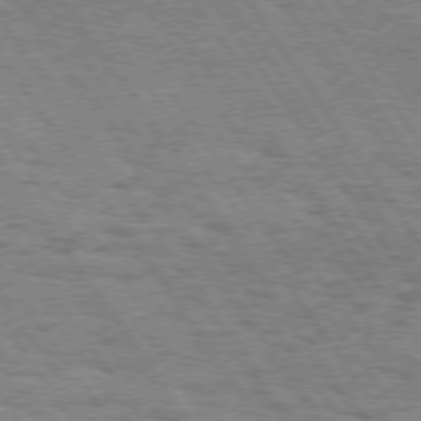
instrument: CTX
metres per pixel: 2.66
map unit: Hpe
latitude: 74.2900
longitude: -138.8191
